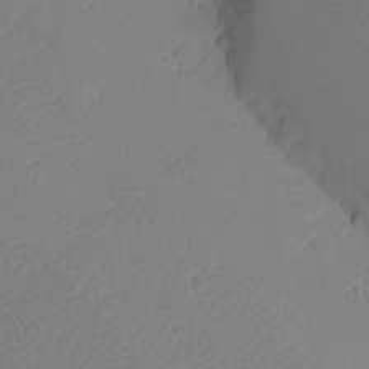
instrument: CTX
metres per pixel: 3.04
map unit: eHh
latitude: -7.6911
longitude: -70.6868
